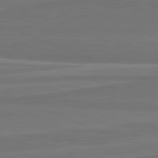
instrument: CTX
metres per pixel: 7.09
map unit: lApd
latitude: 82.0255
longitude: 168.1039
